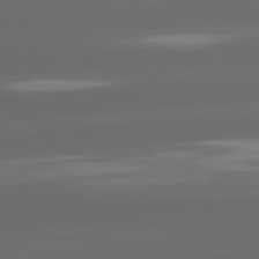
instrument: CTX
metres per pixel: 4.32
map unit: lApd
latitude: 81.4993
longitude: -147.3671
